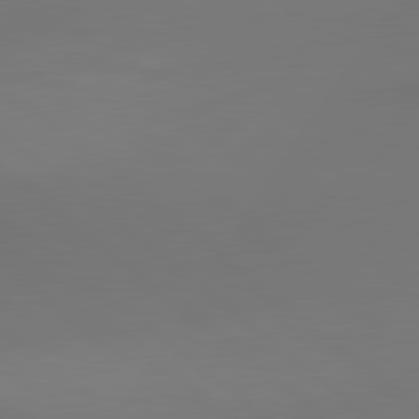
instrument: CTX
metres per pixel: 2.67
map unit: lApd
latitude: 80.5168
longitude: 154.7463
